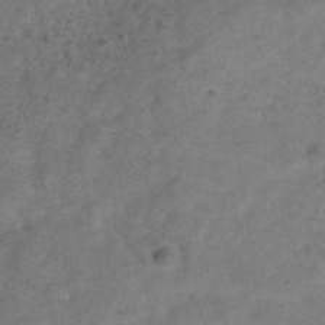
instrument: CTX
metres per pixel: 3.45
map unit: Hve
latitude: -32.7841
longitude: 89.4832
